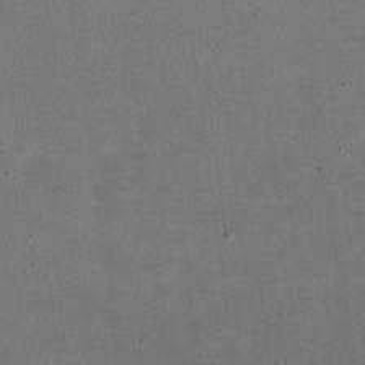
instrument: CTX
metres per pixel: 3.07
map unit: eHh
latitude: 20.5546
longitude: -70.6679
